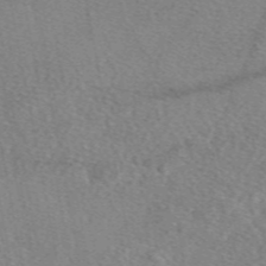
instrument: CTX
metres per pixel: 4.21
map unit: eAb
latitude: 48.9136
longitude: 110.2928
